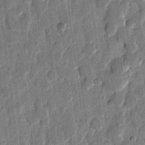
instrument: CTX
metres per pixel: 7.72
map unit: eHh
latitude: 11.6316
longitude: -66.2522
